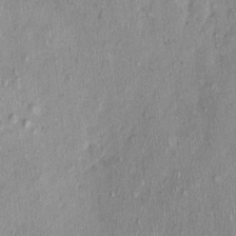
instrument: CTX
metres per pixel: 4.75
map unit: Nhu
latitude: -0.2929
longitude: -14.4412
